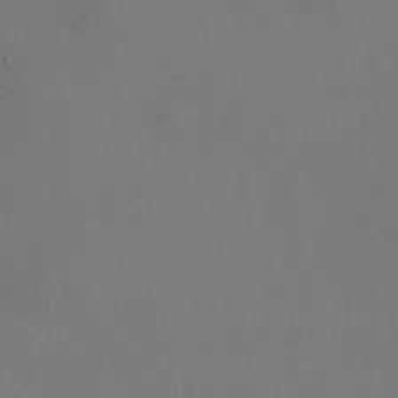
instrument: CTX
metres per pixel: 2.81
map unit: Nhu
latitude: -23.8612
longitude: -70.4412
